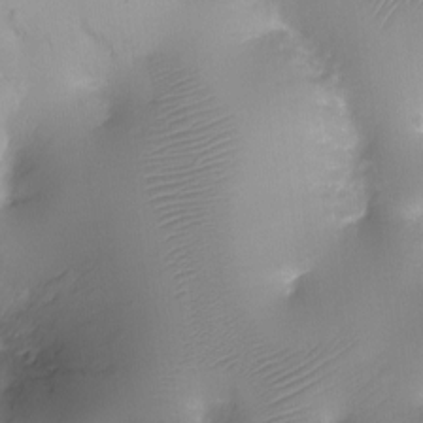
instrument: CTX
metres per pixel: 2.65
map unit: Ht
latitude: -8.3306
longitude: -24.0444
